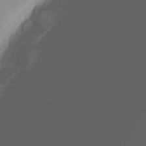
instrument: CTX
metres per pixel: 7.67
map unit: Nhu
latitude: -28.2740
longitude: -77.9717
